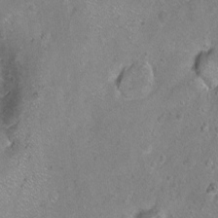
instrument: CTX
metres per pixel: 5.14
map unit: Hto
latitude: -7.1053
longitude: -36.1578
